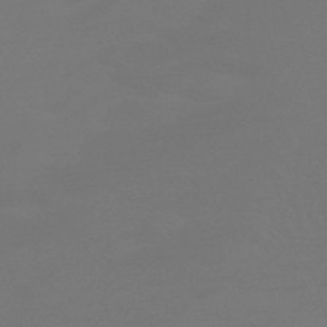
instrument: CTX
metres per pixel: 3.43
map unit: HNhu
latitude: -46.7274
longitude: 90.9164
